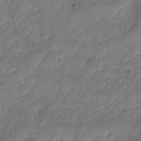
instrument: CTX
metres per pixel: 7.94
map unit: Nhu
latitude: -23.8234
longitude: -56.9702
